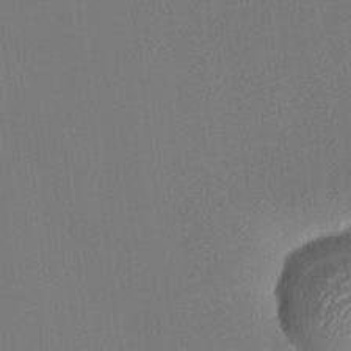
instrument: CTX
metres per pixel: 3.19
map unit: HNhu
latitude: 8.2712
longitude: -0.3845
